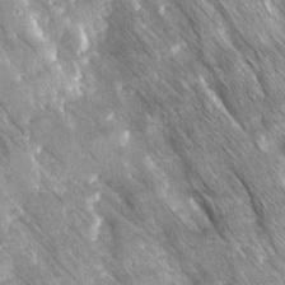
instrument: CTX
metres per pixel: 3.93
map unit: Ave
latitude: 8.4223
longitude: -104.5168
